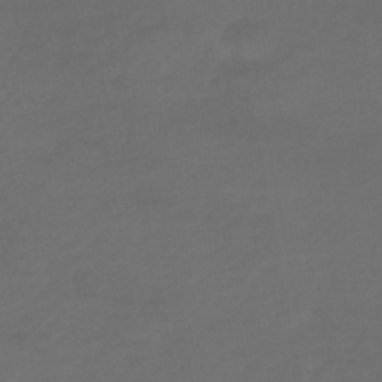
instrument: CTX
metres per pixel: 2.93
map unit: HNhu
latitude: -45.9556
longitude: 92.9731
